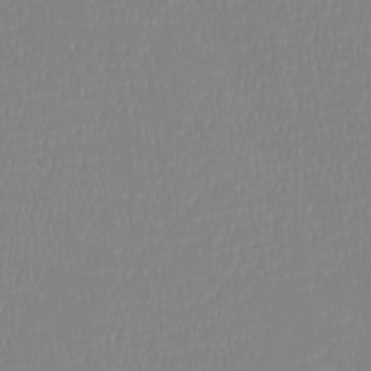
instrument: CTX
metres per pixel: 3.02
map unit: eHh
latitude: -6.5007
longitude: -82.6868
